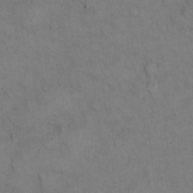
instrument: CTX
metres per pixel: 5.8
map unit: Hto
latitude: 9.9150
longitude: -60.6301
